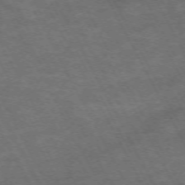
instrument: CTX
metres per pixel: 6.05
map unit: Hpe
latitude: -71.8611
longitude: 8.2361
